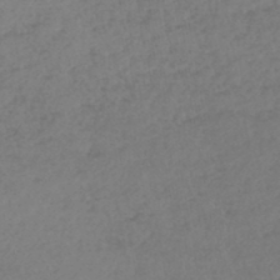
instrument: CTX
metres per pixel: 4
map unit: lHb
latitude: -45.5588
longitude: 67.8611
